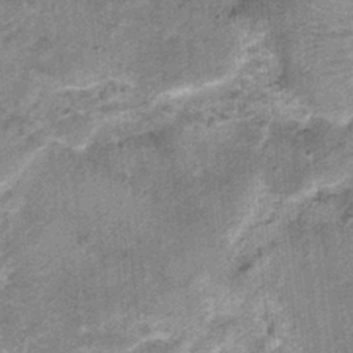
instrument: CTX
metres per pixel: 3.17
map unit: Nhu
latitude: 0.5356
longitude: -16.9135
